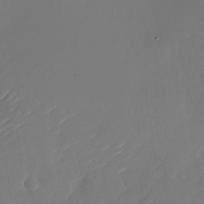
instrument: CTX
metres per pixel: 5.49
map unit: Nhu
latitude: -27.2753
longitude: -73.3482
